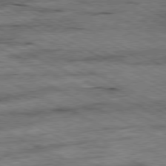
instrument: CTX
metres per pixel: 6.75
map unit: Ap
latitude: -80.8597
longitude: -84.5924
